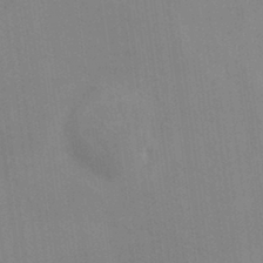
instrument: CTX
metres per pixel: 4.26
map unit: HNhu
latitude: 5.1214
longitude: 8.9919
